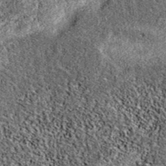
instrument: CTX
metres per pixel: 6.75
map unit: eAb
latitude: 38.3845
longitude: 106.0661
